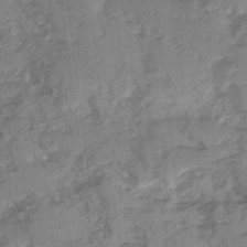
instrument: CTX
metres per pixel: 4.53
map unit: Ave
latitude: 0.9324
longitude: -110.2523
